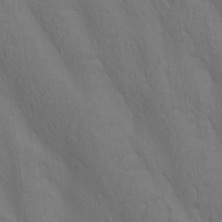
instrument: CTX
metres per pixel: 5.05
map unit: lAa
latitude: 22.1200
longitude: -138.2711
